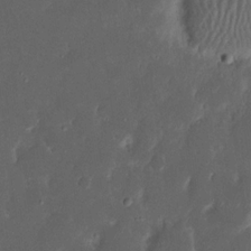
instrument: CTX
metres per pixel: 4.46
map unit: eHh
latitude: 17.2726
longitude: -73.7261
